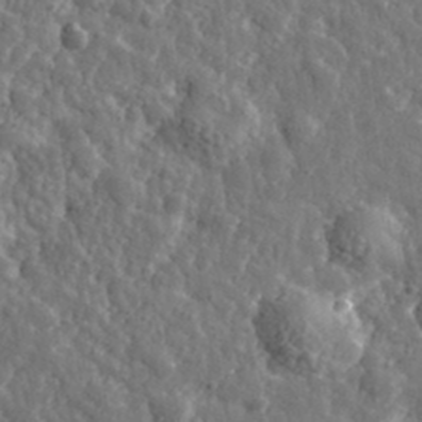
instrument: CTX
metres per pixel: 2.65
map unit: eHh
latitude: 35.2159
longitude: -80.2145
